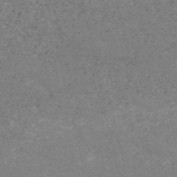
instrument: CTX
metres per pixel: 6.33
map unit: HNb
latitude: -54.4251
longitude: -38.4412
